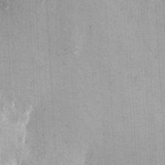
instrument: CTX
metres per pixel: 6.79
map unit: eHh
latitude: 4.3656
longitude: -69.0081
